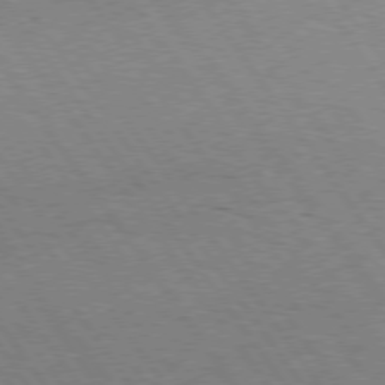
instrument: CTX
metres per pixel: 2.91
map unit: Hpe
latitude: 75.1025
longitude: -142.4223
